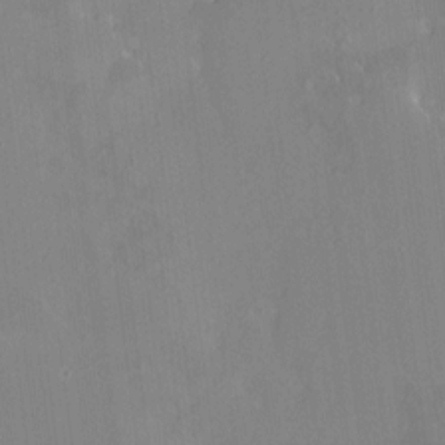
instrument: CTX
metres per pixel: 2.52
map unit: HNhu
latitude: 6.9514
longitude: 2.8219
